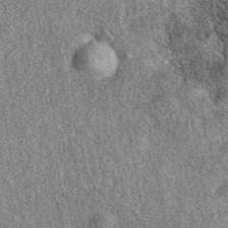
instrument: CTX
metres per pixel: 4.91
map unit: eAb
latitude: 39.2726
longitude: 108.3873
